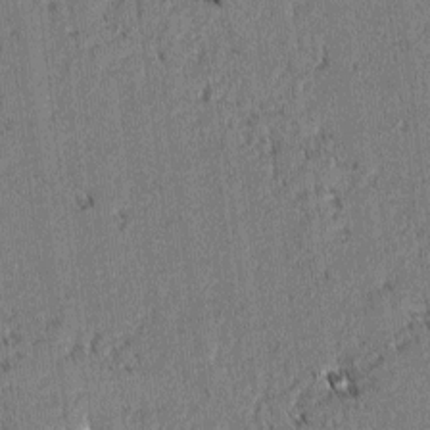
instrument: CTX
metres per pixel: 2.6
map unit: lAvf
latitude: 2.0822
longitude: -106.0822
